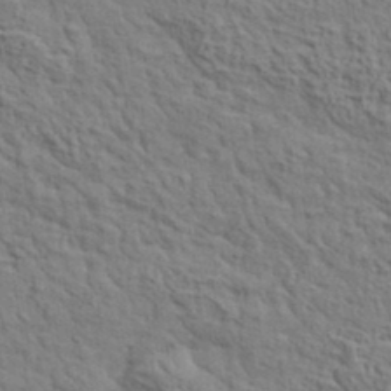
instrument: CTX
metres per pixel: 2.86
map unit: lHvf
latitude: 35.9339
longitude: -85.7639
